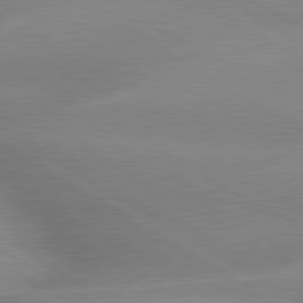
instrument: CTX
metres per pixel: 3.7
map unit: lApd
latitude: 79.9906
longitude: -144.2900
